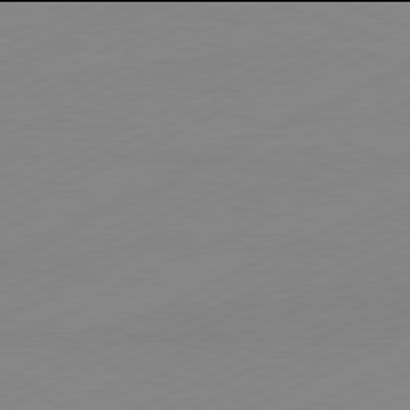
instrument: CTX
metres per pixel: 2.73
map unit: Hpe
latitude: -82.0094
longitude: 12.9542
